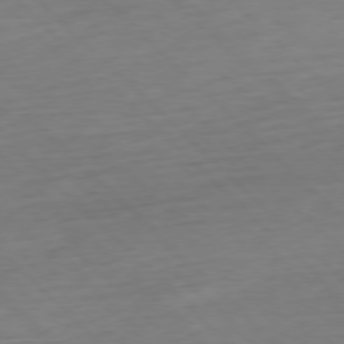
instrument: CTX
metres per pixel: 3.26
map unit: Hpe
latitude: -77.7100
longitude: 13.1431
